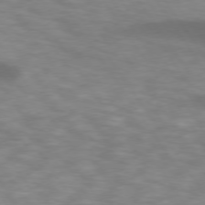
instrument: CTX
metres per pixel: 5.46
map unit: lApd
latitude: 74.2900
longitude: -54.1389
